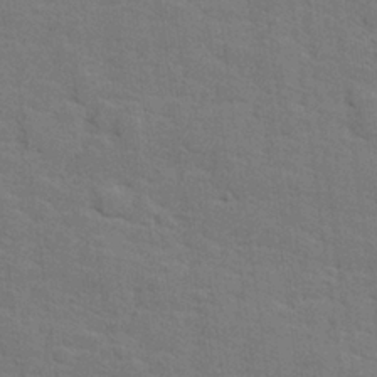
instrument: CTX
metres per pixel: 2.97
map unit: lHvf
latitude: 25.6316
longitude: 142.4251
